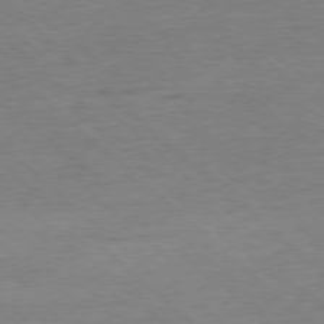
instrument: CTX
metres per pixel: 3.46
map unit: Ap
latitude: -78.1228
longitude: -88.1767
